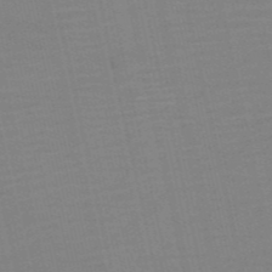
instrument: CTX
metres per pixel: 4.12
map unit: HNb
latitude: -52.8408
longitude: -47.9717
